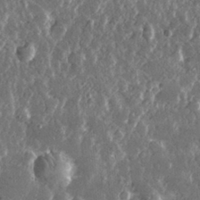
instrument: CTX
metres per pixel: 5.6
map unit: lHvf
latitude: 30.7625
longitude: -91.9717
